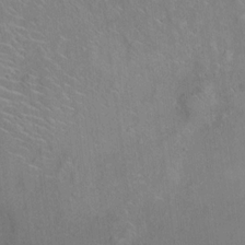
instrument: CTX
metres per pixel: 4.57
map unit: Ht
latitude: 13.2159
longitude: -41.1214
